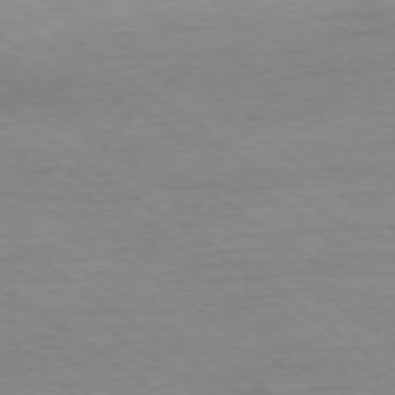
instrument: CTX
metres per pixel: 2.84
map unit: Hpe
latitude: -78.7463
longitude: -22.7435
